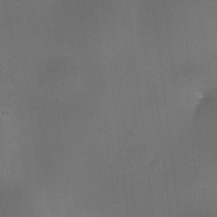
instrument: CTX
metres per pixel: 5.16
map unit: HNhu
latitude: 10.1578
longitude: 9.9367
